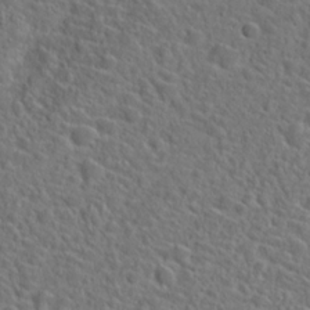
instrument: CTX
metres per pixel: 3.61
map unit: Hto
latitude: 23.4993
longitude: -45.5182
